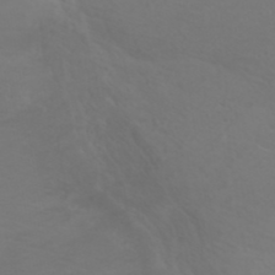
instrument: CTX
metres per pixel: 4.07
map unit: ANa
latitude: 36.1956
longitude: 13.8800
